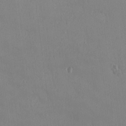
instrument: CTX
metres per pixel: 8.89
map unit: HNhu
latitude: 2.7246
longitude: 6.6518
